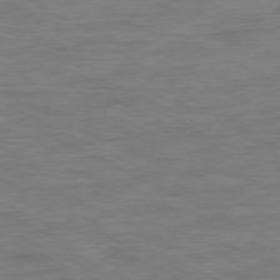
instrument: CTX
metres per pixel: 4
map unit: Ap
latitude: -77.8989
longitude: -74.1578
